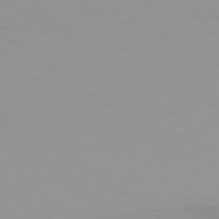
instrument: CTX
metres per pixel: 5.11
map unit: Hpe
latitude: 78.0822
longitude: -138.1956
